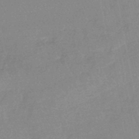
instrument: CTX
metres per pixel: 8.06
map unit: eHb
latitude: -45.7100
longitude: 85.5399
